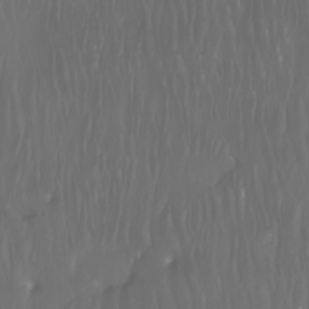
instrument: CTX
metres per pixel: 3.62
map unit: Nhu
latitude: -7.5966
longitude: -83.3481
